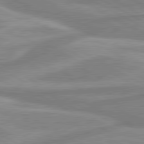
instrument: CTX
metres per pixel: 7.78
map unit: lApd
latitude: 80.4601
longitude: -173.7071
